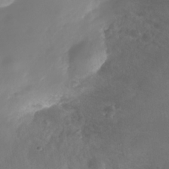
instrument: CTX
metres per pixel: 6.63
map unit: Nhe
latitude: -37.2187
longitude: -113.7827
